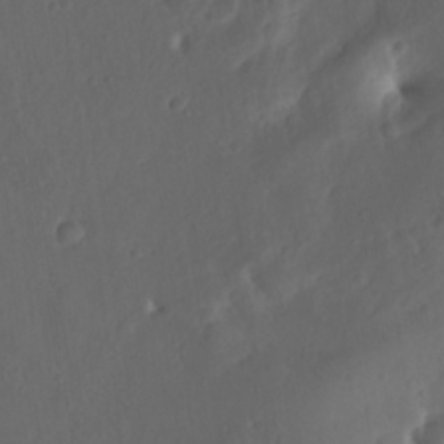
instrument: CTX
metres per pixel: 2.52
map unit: Nhu
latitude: 21.9528
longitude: -72.5357
